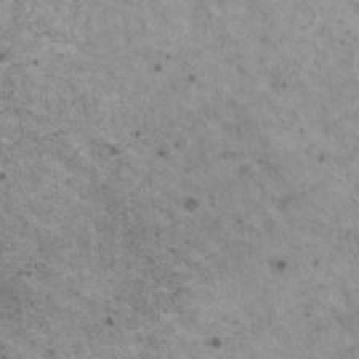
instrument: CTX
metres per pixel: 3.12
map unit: HNhu
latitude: 3.4804
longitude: 4.3117
